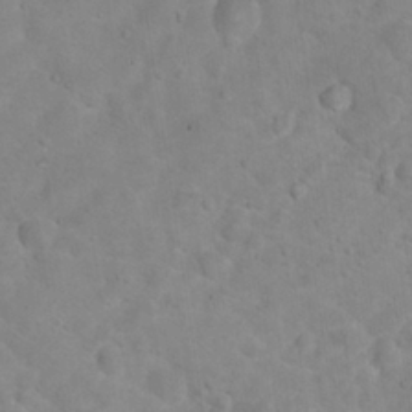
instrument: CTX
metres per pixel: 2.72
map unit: Hto
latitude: 17.8394
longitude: -38.3467
